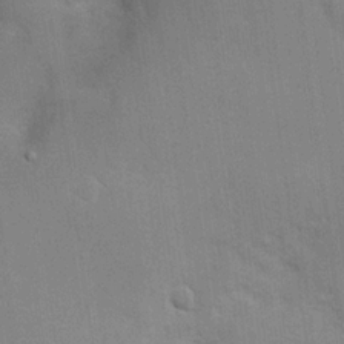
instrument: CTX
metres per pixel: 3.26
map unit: Hve
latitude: 18.1577
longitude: 151.3321
